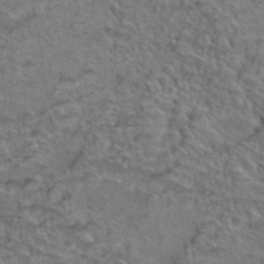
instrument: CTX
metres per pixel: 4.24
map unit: Hto
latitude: 38.2145
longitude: -45.0269
